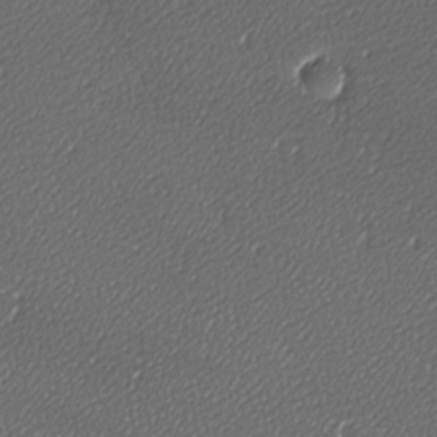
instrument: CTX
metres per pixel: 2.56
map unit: lAa
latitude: -10.5952
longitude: -126.8947
